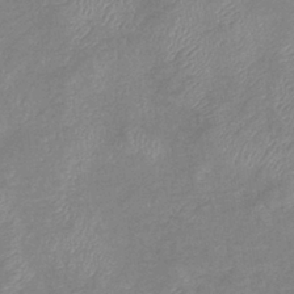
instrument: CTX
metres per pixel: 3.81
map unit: eHb
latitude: -40.1983
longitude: 80.5385
